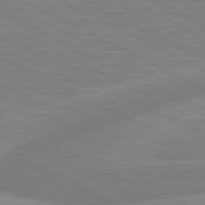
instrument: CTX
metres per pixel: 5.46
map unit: lApd
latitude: 81.0647
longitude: -169.0459
